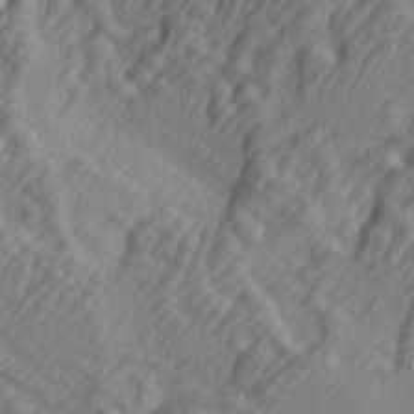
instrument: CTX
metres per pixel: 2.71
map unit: lAa
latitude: -5.1242
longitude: -123.2726
